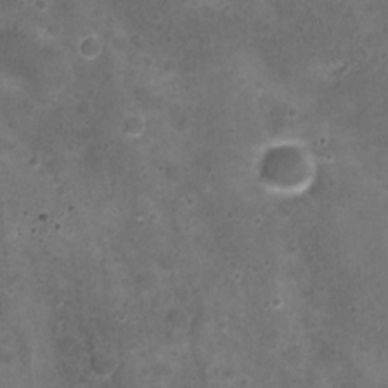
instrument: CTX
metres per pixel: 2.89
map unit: Nhu
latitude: 3.3481
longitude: -17.3103
